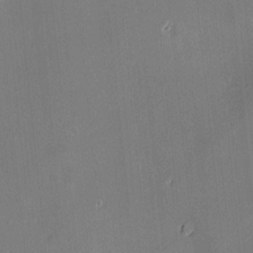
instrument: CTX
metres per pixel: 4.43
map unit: Hve
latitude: -10.4629
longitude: 175.3509
